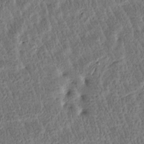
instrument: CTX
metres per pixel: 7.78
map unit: Htu
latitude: -3.5966
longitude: 176.2551
